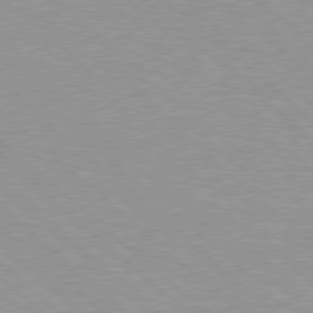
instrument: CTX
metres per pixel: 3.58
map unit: Hpe
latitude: 77.8016
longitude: -154.1767
